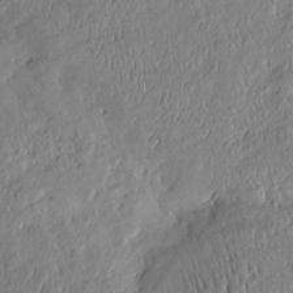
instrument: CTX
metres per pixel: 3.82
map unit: eHh
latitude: -3.5210
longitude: 14.7464
